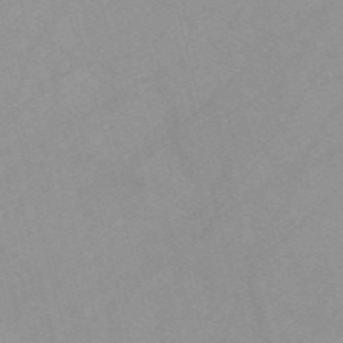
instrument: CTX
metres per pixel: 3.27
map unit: Nve
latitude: -57.2943
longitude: 59.4643
